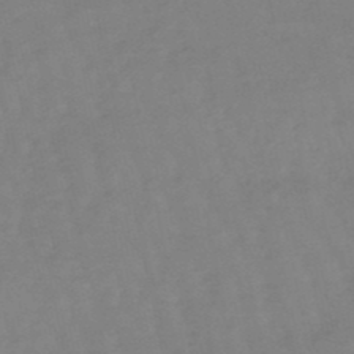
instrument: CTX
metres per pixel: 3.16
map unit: eHb
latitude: -49.1998
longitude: 77.3699
